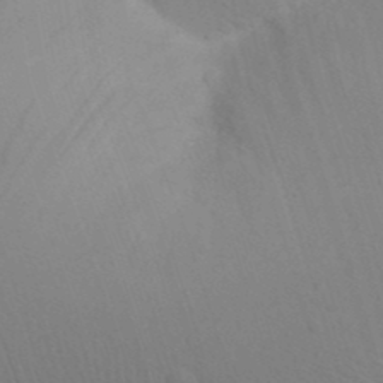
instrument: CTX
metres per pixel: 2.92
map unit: Nhu
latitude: 22.3656
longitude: -73.5938
